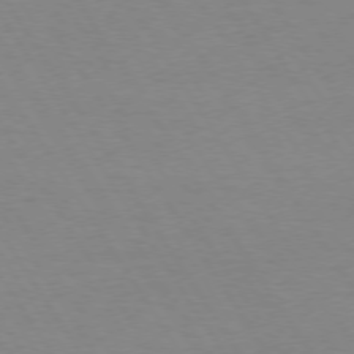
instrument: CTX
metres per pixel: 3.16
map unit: Hpe
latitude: 73.8017
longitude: -129.6694
